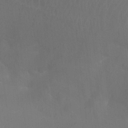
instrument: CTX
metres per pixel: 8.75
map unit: Aa
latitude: -7.6533
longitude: -78.6113
